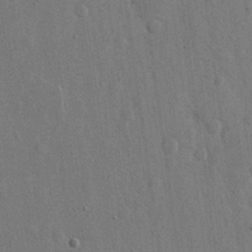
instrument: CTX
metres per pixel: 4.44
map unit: eHh
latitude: 15.8395
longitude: -68.6113
